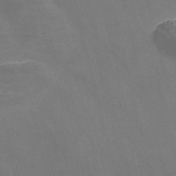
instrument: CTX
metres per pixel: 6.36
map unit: Nve
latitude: -57.7855
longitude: 65.4455
